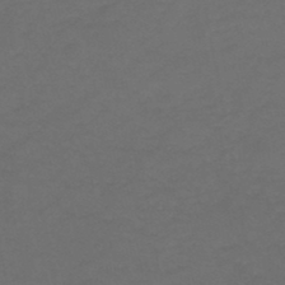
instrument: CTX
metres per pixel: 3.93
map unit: HNb
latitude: -46.7463
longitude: -35.4426
